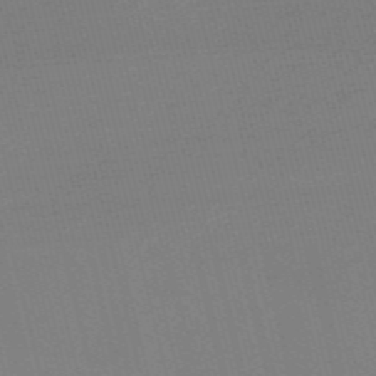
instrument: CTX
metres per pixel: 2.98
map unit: Nve
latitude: -56.9919
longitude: 61.3510
